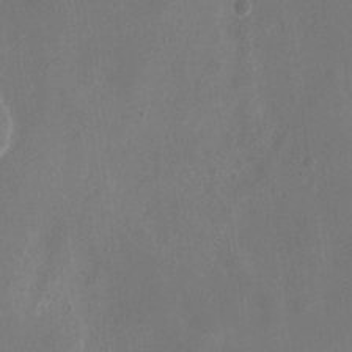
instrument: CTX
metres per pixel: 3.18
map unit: eHh
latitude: 10.1011
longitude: -69.2159
